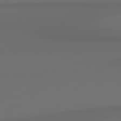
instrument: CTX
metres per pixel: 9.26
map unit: Hpe
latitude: 78.9892
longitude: -138.4412
